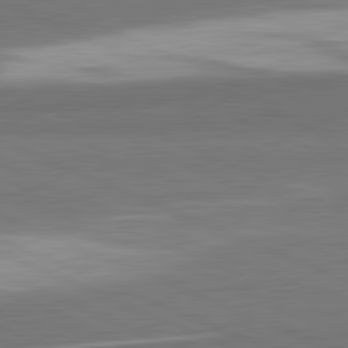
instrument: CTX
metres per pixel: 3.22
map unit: lApd
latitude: 82.0822
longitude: 156.2739
